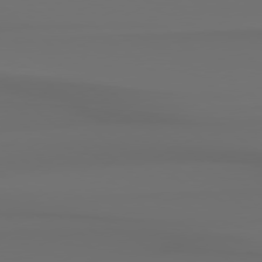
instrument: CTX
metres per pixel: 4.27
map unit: Hpe
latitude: 78.3090
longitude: -133.6127
